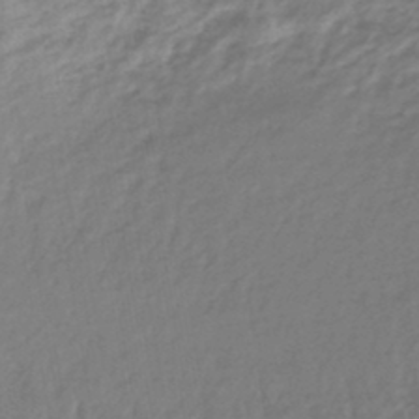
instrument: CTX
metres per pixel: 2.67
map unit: lHb
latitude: -44.9353
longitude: 67.7666
